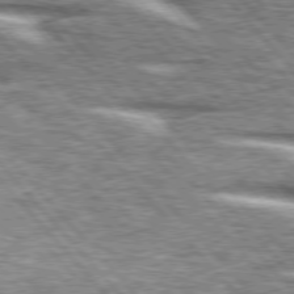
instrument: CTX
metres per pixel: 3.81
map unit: lApd
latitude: 76.3845
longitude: -82.5545
